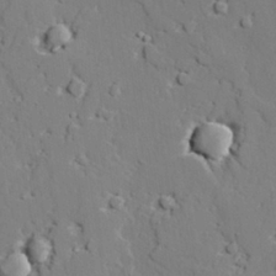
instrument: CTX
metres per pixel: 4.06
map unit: lAvf
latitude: 27.9717
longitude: -109.1403
